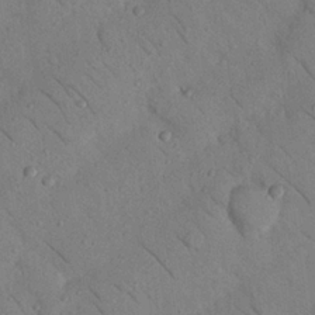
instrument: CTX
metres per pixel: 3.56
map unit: Nhu
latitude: 22.8758
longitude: -74.7057
